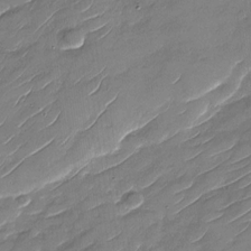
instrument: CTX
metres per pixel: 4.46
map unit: Nhu
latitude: -29.9367
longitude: -73.0837
